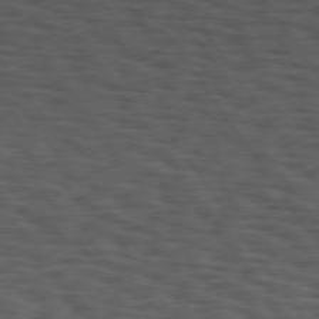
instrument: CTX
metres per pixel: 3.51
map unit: Hpe
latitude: 74.6679
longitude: -132.5924
